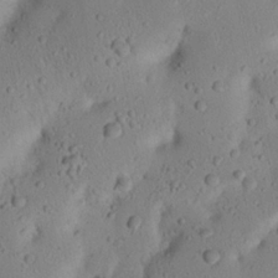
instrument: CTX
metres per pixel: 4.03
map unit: Nhu
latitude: 22.8002
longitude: -72.8947
